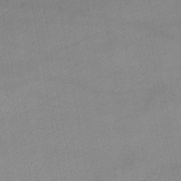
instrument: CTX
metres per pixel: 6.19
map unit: lHb
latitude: -45.7289
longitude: 61.8044
